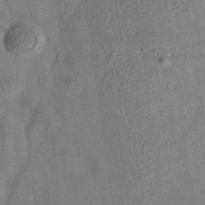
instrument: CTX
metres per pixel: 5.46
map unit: eAb
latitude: 34.9891
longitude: 109.3321
